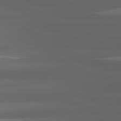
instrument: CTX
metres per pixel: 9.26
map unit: lApd
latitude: 81.0458
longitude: -140.0444
